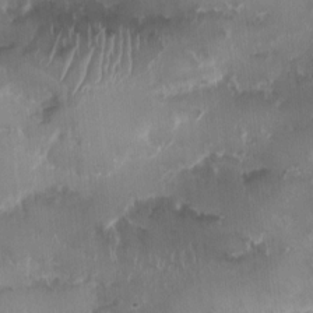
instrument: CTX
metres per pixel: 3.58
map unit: HNhu
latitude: 0.8569
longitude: -3.5371
